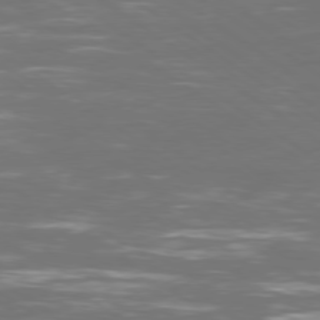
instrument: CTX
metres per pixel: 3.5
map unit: Ap
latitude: -79.2754
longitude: -61.4237
